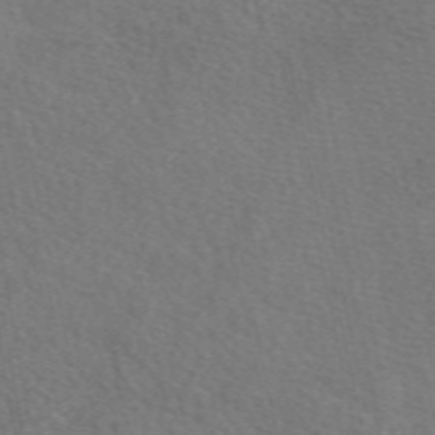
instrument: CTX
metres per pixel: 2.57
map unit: eAb
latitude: 50.3845
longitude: 110.8030
